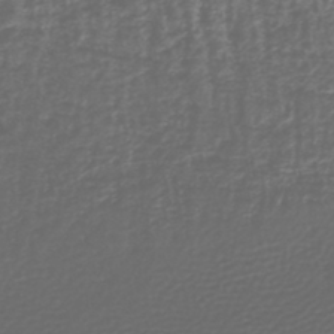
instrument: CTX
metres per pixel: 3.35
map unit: lHb
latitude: -42.4817
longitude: 69.8611
